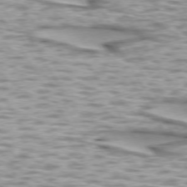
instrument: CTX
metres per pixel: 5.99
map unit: lApd
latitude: 73.3293
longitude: -56.8191
